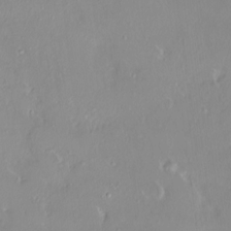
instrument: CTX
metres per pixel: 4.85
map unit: HNhu
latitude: 3.5560
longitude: 7.5399
